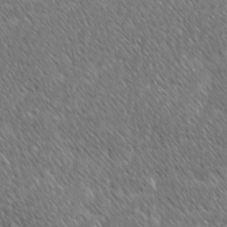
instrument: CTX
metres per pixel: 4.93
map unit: lAvf
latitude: -1.9745
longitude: -114.9135
